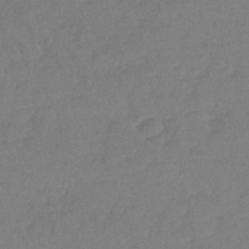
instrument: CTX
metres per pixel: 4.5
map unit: lHb
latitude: -44.8219
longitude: 70.0850
